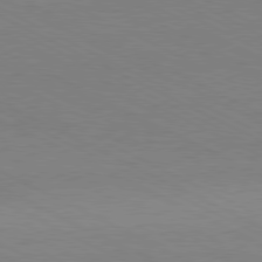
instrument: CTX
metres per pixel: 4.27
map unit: Hpe
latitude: -81.1431
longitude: 13.1809
